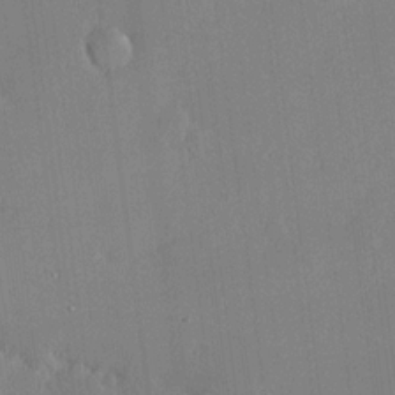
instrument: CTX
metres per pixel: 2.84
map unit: Hve
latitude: 17.6505
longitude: 149.8612
